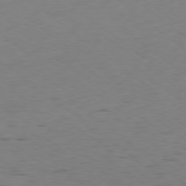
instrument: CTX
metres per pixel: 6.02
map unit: Hpe
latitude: -78.8597
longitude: 16.7841
